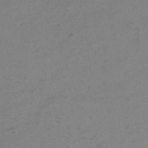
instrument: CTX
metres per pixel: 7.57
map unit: eHh
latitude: -39.9556
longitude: -28.9891
